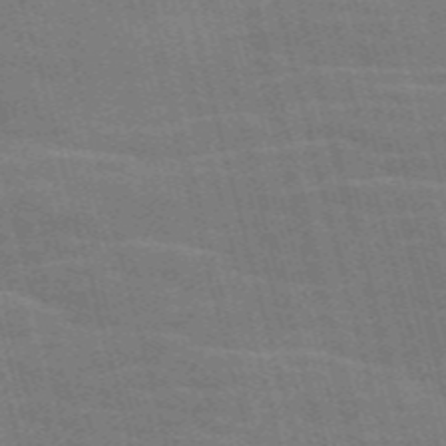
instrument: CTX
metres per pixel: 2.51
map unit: Nve
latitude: -58.7274
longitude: 62.4629
